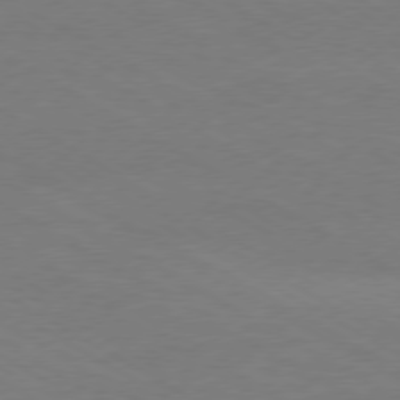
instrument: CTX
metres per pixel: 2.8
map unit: Ap
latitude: -76.3495
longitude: -76.0444
